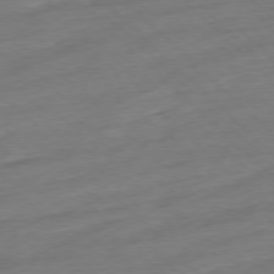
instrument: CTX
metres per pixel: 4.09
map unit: Ap
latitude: -77.6155
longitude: -98.3656
